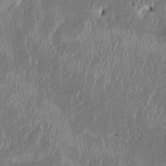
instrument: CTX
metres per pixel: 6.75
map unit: HNhu
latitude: 2.7246
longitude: -5.8016
